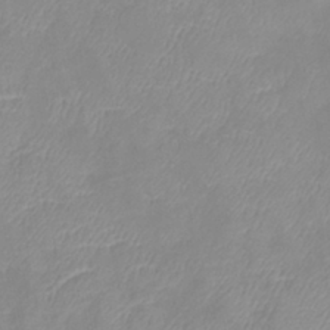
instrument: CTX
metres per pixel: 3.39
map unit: lHb
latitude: -40.0850
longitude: 76.3684
